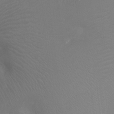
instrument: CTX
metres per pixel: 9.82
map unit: Ht
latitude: -3.0486
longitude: -17.8583
